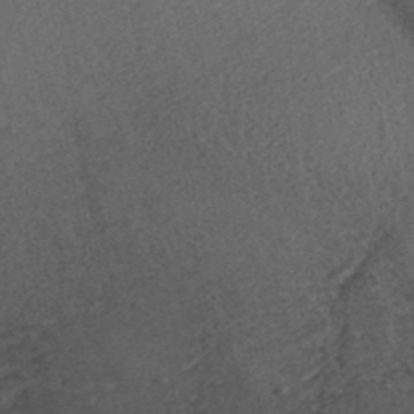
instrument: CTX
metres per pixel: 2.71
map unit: ANa
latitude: 42.1767
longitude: 33.1243
